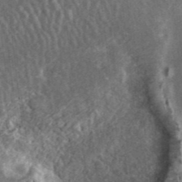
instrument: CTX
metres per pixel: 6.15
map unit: ANa
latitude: 42.6491
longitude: 26.6140
